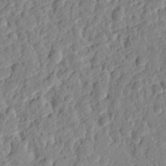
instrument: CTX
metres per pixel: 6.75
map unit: eHh
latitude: 27.2159
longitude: -77.1781
